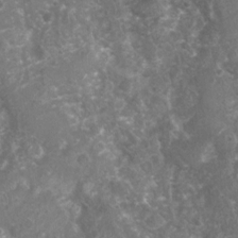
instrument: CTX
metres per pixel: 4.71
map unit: Nhu
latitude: 7.5182
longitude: -20.6490
